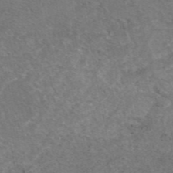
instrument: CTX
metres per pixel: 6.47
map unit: eAb
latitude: 47.6883
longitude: 116.1038
